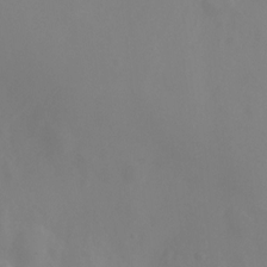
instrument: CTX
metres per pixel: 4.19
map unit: Ht
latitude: -4.8030
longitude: -61.4615
